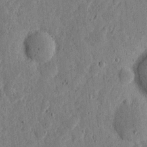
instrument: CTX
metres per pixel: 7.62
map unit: eHh
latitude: 6.1767
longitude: -71.7638
